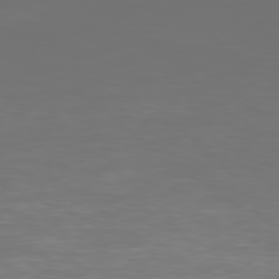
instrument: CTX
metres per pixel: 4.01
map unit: Hpe
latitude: 77.6505
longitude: -122.8569
